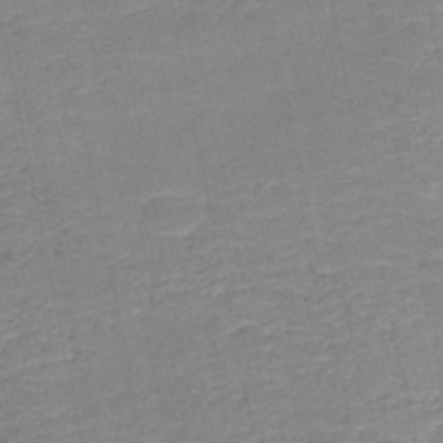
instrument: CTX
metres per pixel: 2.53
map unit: HNb
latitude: -49.9367
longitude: -48.4790
